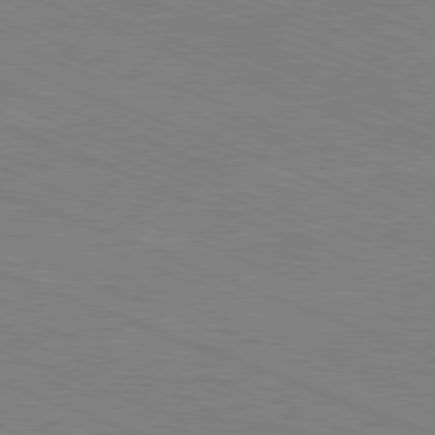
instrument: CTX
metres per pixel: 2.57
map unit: Ap
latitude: -81.1998
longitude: -74.8947
